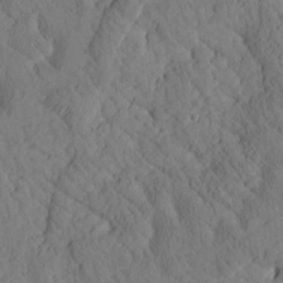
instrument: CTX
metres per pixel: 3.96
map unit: Htu
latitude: 0.5923
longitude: 176.1984
